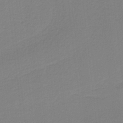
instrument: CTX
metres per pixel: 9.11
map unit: HNb
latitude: -36.9541
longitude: 55.9367
